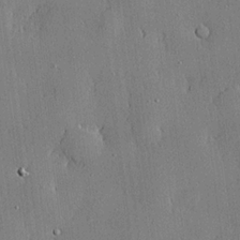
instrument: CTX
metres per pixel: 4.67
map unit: lHvf
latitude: 20.7435
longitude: 144.0850
